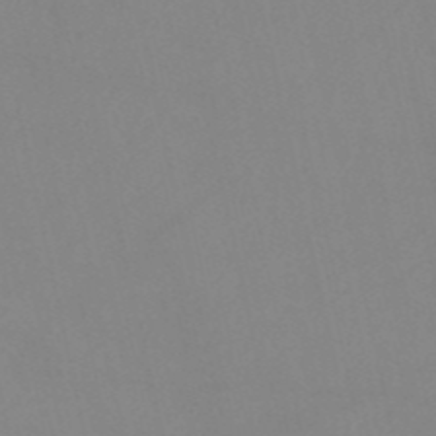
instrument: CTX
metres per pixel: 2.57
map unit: HNb
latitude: -52.5006
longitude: -50.5167
